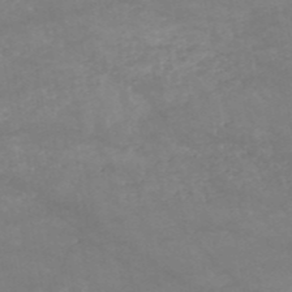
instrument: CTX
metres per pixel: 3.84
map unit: HNb
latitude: -53.8233
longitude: -34.8002
